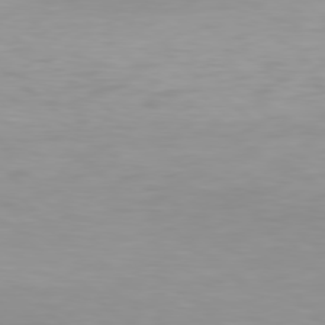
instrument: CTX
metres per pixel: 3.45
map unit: Hpe
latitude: 78.1200
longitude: -133.8017
